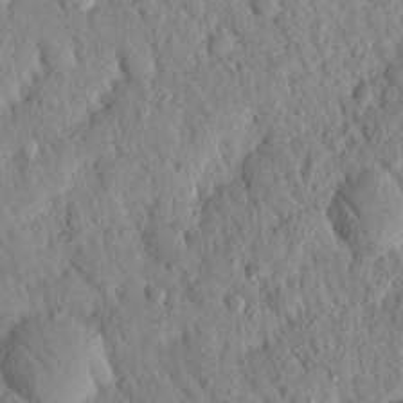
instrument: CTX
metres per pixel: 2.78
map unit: Nhu
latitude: 21.4994
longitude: -77.4993
